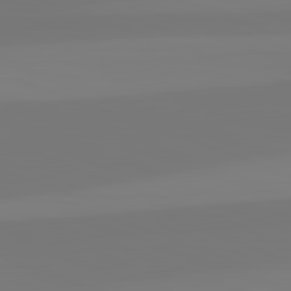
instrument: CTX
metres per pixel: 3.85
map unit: lApd
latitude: 82.5167
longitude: 154.4251
